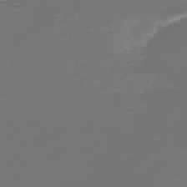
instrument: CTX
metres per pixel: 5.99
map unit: HNb
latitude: -47.4076
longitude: 53.3320
